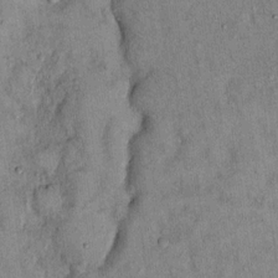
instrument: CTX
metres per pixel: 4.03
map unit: Hto
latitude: 13.7072
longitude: -58.9892
